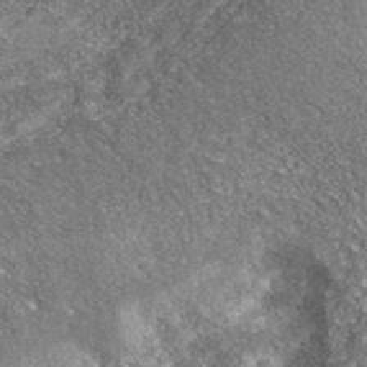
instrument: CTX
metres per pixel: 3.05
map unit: ANa
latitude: 39.2915
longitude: -91.2537
